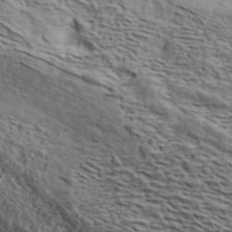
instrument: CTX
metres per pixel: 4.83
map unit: ANa
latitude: 41.7828
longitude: 49.4644
